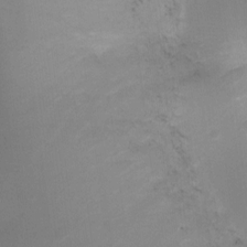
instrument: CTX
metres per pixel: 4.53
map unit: Ht
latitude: 2.4412
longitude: -27.5182
